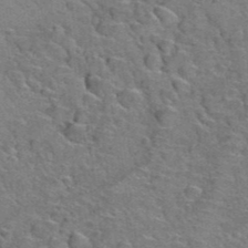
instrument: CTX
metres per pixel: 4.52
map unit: Hto
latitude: 38.4412
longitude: -43.5560
